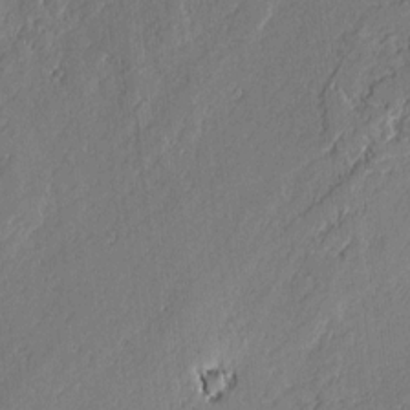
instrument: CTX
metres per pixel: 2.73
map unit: lAvf
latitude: -0.3307
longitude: -107.7639
